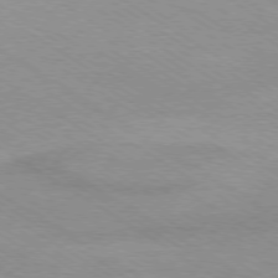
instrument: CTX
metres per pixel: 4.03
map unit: Ap
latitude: -78.7841
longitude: -84.0255
